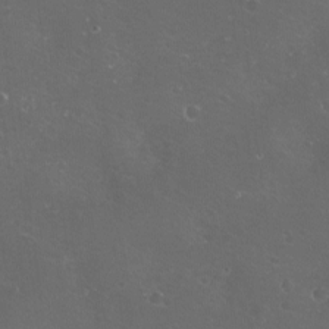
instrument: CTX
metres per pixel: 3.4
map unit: eHh
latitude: -11.6155
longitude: -61.5749
